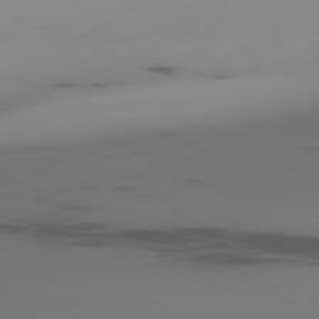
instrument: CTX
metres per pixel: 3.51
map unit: Ap
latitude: -77.8422
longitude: -64.5924
